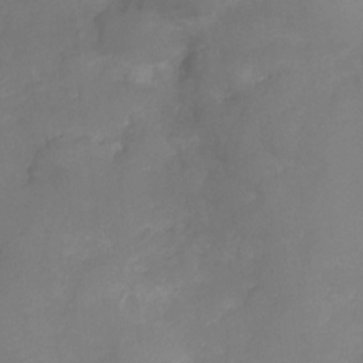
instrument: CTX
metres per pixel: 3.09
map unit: Ht
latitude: -6.9541
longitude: -21.1403
